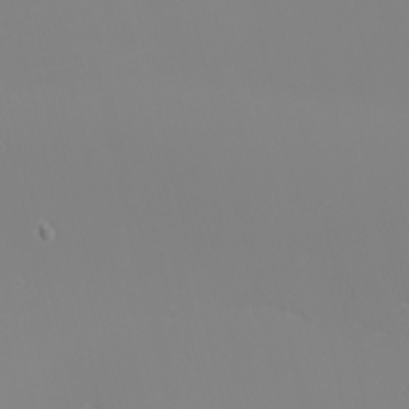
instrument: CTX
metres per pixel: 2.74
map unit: eHh
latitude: -5.0486
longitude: -85.3482
